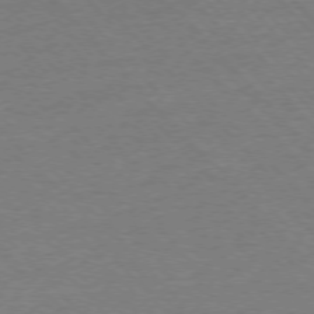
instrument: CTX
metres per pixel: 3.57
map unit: Ap
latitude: -76.9731
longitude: -95.3671
